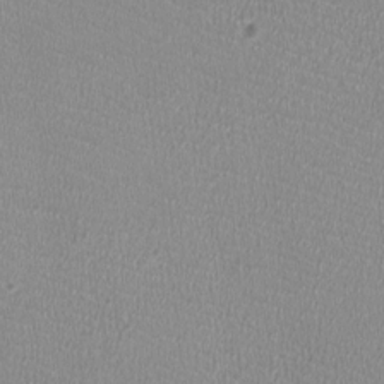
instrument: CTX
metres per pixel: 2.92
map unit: HNhu
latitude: -2.9352
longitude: -2.3467
